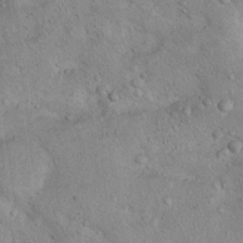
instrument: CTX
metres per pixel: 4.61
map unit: Nhu
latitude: 14.6302
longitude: -28.7057
